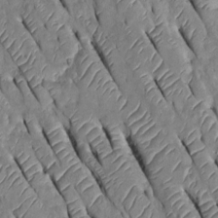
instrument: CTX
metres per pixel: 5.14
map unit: Htu
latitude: -0.0472
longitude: 147.8800
